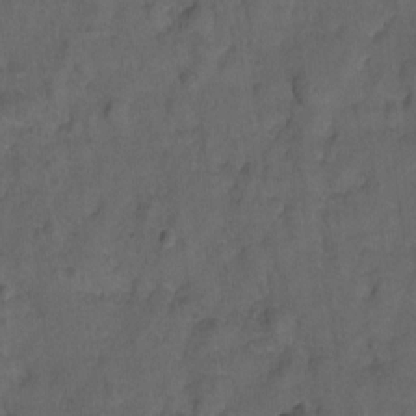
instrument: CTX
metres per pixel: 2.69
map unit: Hto
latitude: 4.5924
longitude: -31.6883
